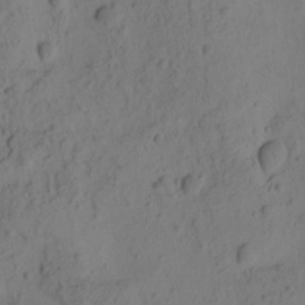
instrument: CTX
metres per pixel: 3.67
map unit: eHh
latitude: -1.4266
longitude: 16.7086
